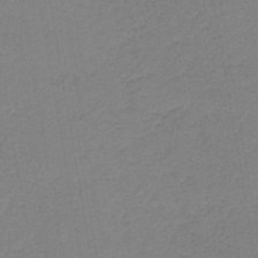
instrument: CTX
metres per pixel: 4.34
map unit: HNb
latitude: -40.9919
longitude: 49.5210
